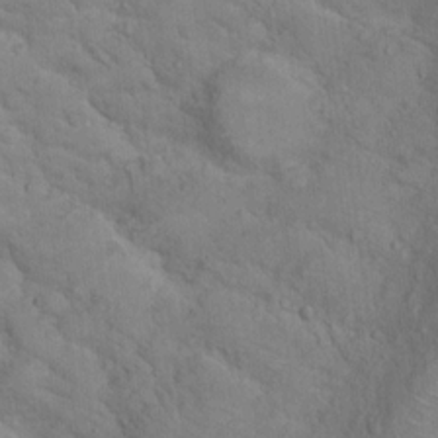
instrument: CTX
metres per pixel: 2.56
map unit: Nhu
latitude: 12.9514
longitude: -36.1767
